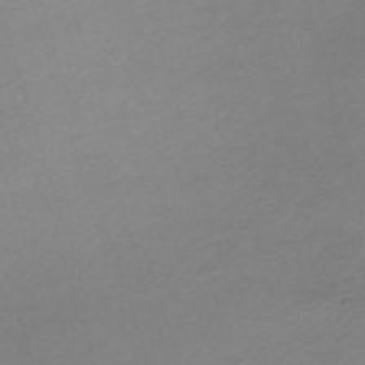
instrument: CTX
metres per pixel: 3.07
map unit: eHh
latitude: -61.7478
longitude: 52.9919
